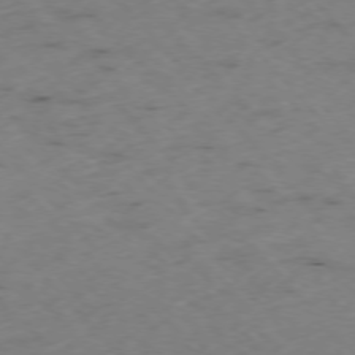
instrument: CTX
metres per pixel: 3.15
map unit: Ap
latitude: -76.5385
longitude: -60.8191
